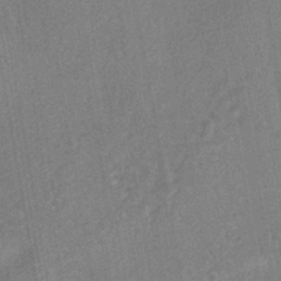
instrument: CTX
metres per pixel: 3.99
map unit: HNhu
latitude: -41.1809
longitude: 91.7289
